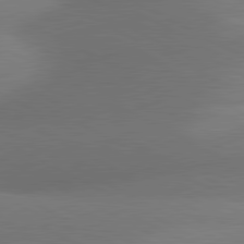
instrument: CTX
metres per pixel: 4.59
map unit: lApd
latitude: 80.9514
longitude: 129.3699
